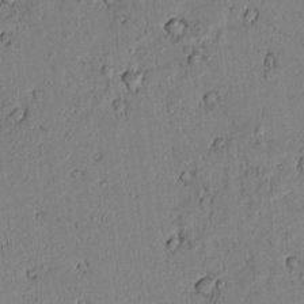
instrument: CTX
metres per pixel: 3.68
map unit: lAvf
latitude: 5.9717
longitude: 169.0675
